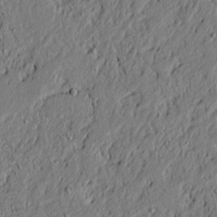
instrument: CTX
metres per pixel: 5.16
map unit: lAvf
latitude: 5.3859
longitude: 167.3887
